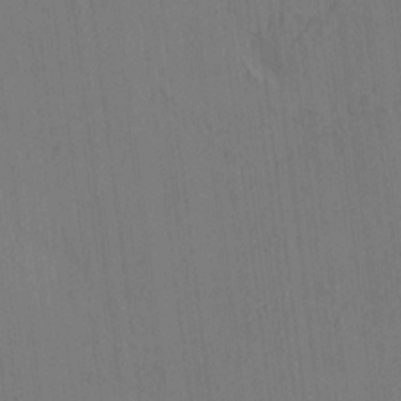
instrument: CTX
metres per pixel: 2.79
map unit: HNhu
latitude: 7.5182
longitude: 15.8612
